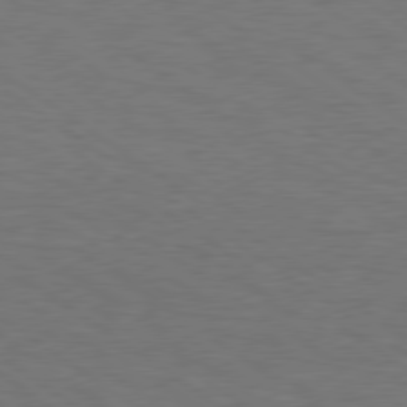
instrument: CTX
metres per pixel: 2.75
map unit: Hpe
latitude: 78.1011
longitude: 179.9367
